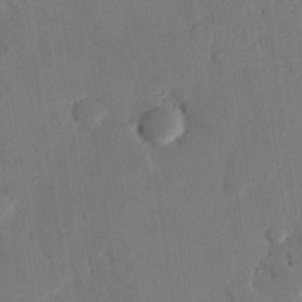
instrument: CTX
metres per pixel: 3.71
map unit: eHh
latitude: 26.9703
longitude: -81.5371
